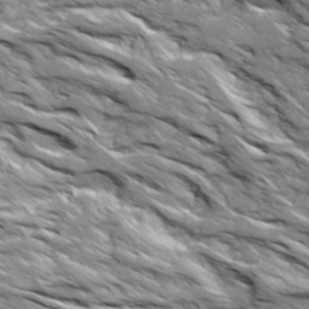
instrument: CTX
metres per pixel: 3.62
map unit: Ave
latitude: 19.2159
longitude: -134.7813
